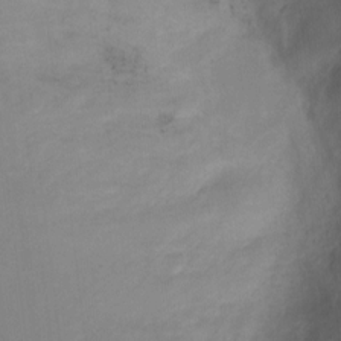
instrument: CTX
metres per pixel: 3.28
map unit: Ht
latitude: 2.3278
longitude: -27.5182
